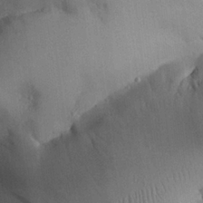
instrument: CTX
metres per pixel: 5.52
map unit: Aa
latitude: 24.8757
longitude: -128.3278
